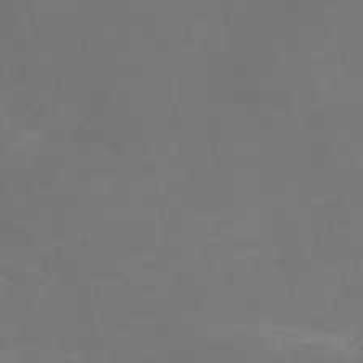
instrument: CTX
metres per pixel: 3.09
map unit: Nve
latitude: -58.3684
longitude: 57.0297
